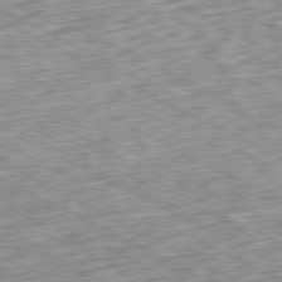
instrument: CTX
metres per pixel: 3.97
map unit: Ap
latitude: -79.8611
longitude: -67.9150
